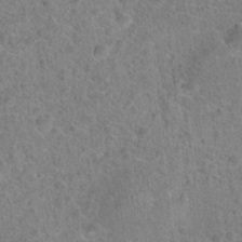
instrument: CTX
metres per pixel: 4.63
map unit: Hto
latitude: 18.1389
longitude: -43.3860
